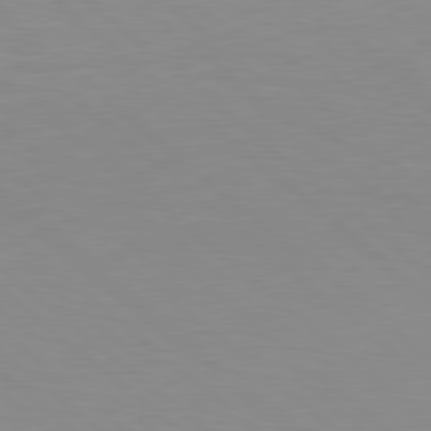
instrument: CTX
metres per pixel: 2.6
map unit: lApd
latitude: 78.8002
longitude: -176.3656
